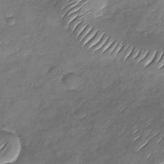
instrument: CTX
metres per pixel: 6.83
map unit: Nhu
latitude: -27.9178
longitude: -62.1767
